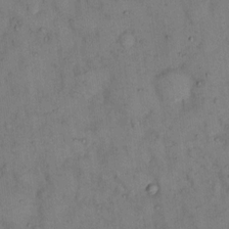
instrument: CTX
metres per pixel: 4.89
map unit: eHh
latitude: 12.6869
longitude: -62.8002
